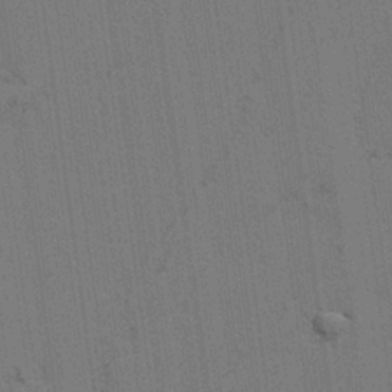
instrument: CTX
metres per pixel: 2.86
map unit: lAvf
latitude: 25.8772
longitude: -111.4993
